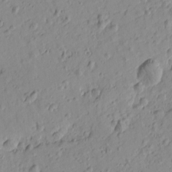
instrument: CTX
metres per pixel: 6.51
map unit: Htu
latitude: -0.4251
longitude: -175.0459
